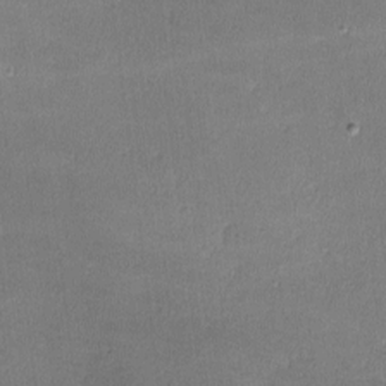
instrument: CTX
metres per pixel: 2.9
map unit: lHvf
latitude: -11.3132
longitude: -101.4615
